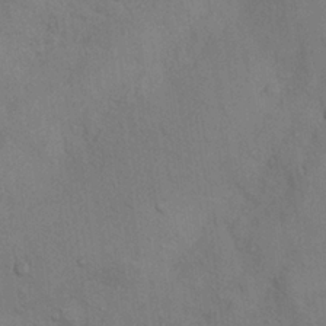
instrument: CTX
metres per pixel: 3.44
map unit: Nhu
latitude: 7.7639
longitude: -24.4790
